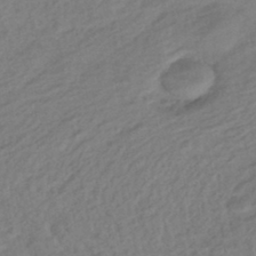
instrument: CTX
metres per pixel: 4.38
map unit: eHb
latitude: -43.3320
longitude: 85.3887
